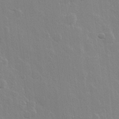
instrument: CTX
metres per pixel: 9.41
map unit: Hve
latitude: 22.3845
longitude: 148.7086
